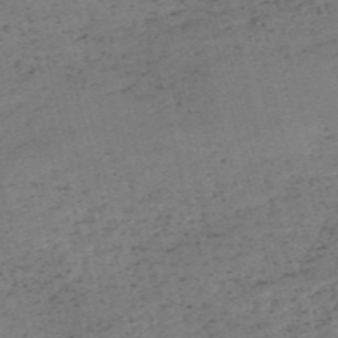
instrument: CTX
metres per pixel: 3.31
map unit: HNb
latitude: -54.7463
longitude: -46.3845
